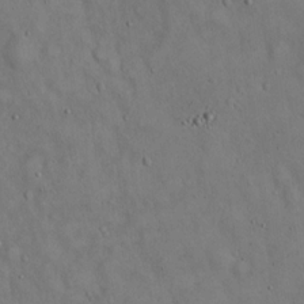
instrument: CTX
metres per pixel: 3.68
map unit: Hto
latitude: 15.2159
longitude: -60.1200
